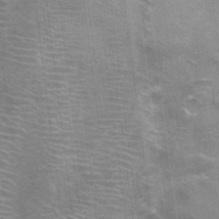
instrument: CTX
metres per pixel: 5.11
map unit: Nhu
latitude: 1.3859
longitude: -17.7071
